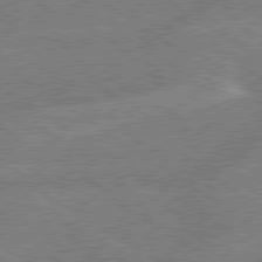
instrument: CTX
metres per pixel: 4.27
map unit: lApd
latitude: 79.3482
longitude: -145.8961
